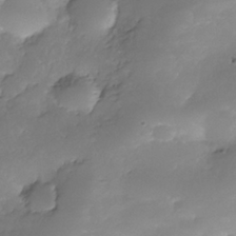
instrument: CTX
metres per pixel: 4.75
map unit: Nhe
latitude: -35.7100
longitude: -146.0633
